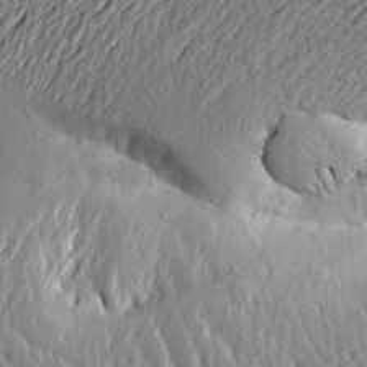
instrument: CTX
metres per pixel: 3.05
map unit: Aa
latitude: 21.7072
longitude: -150.2333
